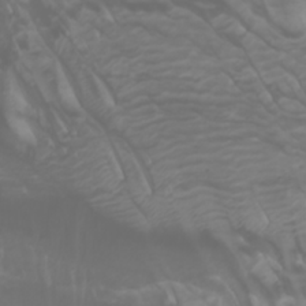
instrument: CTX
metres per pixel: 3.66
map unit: Htu
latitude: -0.7841
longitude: -77.4426
